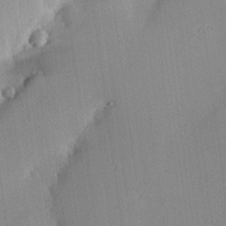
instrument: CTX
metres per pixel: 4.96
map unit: eHh
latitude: 23.7450
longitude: -90.9136
